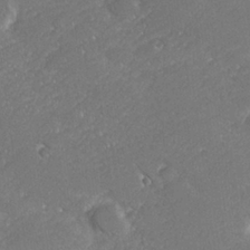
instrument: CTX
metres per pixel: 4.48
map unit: lHvf
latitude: 27.0270
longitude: 140.7274
